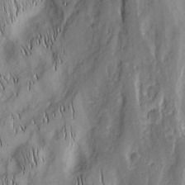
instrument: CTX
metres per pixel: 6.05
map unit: Nhu
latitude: -5.2754
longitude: -151.8583
